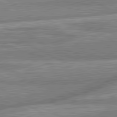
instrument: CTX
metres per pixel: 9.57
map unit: lApd
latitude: 81.6127
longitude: -166.8947
